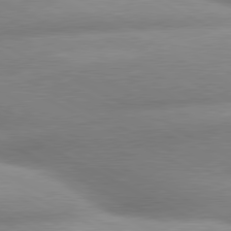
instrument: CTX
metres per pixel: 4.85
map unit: lApd
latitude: 80.2145
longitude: -159.5938
